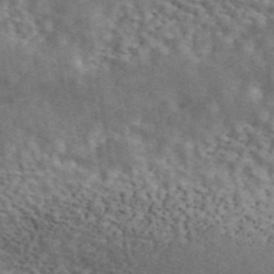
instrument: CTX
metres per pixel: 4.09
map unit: ANa
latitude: 45.0836
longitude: 46.9164
